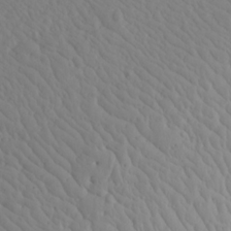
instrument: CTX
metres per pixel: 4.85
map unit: Aa
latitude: 18.0822
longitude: -144.0822
